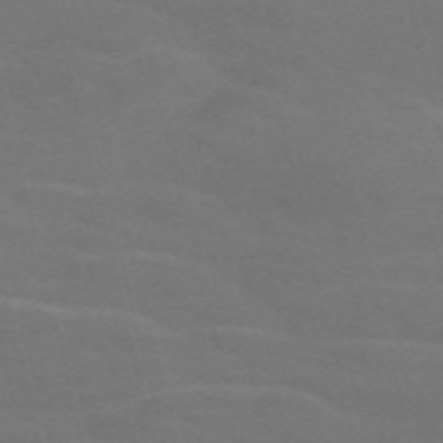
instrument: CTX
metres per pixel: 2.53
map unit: Nve
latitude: -58.6896
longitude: 63.3320
